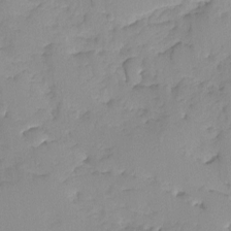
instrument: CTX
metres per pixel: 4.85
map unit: Ave
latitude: -9.2943
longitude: -117.1592
